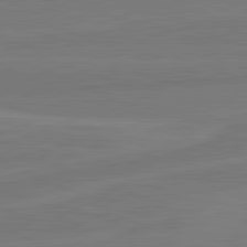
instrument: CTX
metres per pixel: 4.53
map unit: lApd
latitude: 82.0444
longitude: -175.4238
